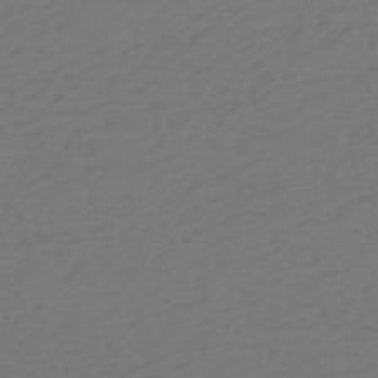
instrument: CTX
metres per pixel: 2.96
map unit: eHh
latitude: -51.8044
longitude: -24.8946
